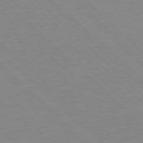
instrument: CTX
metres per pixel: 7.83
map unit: Hpe
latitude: 78.2334
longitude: -164.2145
